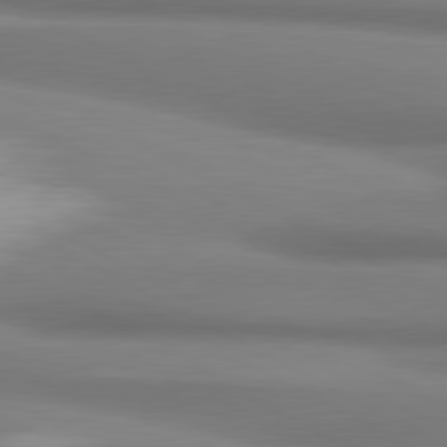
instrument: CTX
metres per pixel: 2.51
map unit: lApd
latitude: 80.6868
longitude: 177.7478
